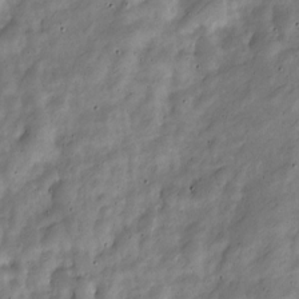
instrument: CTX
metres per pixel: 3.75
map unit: Nve
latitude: -24.9919
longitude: 107.0865
